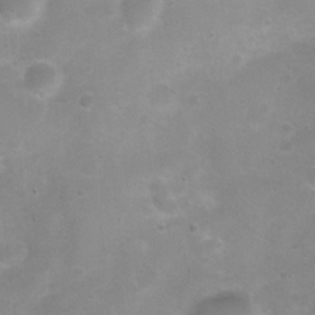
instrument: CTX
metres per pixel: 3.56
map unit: Ht
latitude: 4.9702
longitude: -21.0836
